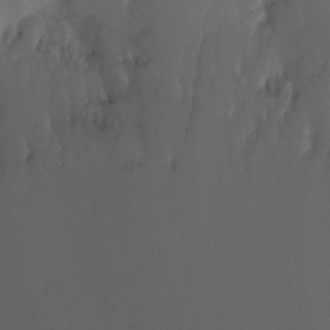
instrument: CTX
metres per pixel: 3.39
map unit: Ht
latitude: -12.3684
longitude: -44.4790
